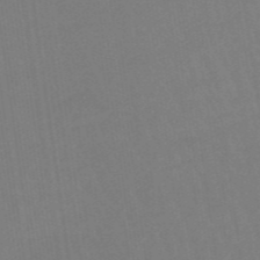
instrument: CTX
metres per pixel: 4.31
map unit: eHb
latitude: -48.3873
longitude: 87.3321
